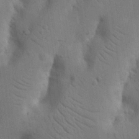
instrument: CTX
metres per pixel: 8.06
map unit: Nhu
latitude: 19.3292
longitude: -74.2334
